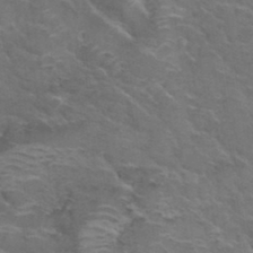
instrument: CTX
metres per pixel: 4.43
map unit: Hto
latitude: 35.1214
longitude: -51.5182
